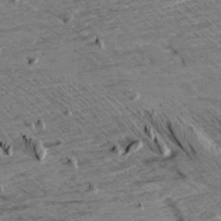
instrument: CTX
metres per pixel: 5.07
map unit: Aa
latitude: 9.2159
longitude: -140.0255
